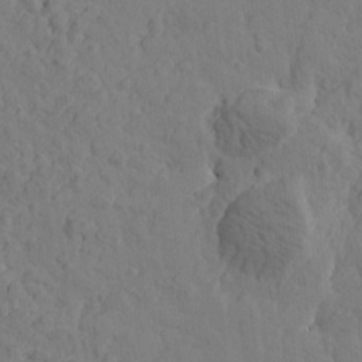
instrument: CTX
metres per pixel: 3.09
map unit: Htu
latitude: -0.9731
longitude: -175.6316
